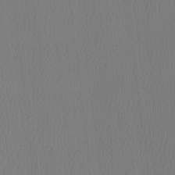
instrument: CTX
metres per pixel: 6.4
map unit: Ht
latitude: -7.8800
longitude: -34.4601
